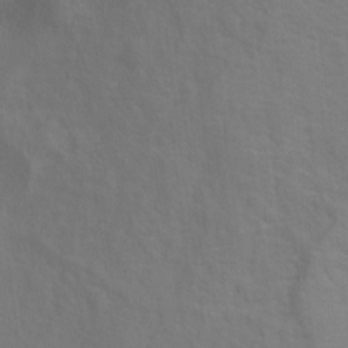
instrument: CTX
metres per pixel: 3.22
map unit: Ht
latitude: 11.3482
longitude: -40.5167
